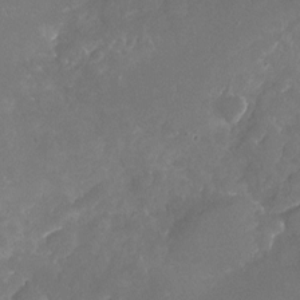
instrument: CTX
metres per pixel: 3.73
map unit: Nhu
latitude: -17.2943
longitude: -57.8205
